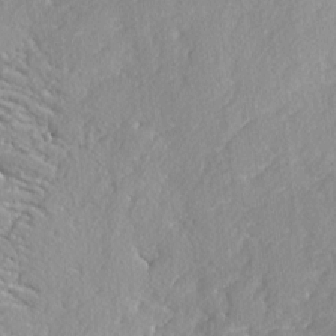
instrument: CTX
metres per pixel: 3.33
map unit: lAvf
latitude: -4.9163
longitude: -109.1214
